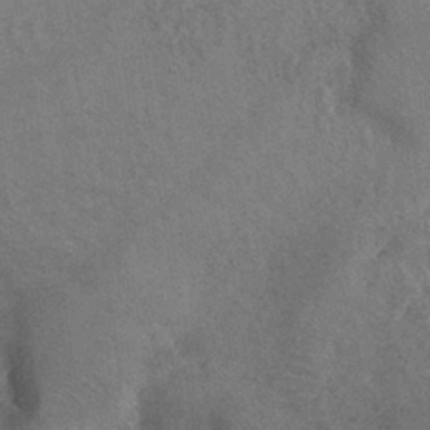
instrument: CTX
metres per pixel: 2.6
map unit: eHh
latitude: -39.5210
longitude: -26.9892
